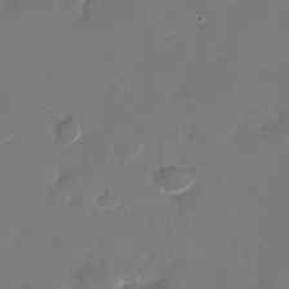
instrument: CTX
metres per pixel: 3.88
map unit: Nhu
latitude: -27.0486
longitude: -73.7072
